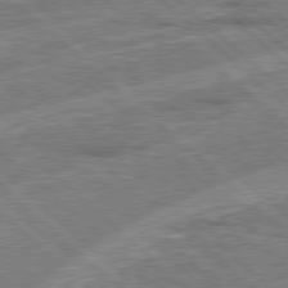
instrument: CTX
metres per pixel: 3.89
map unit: Hpe
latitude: 78.2334
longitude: -157.1592
